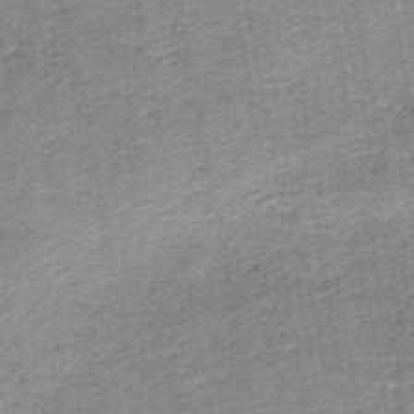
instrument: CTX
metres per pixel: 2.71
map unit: HNb
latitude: -50.1606
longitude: -49.7072
